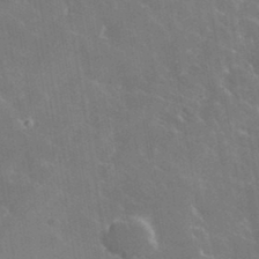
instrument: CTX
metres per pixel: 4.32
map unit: lHvf
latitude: 36.0633
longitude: -92.3089
